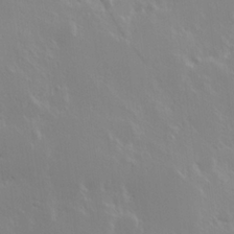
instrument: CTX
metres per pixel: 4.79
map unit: Hve
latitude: 24.0255
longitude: 145.6155
